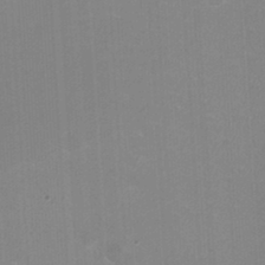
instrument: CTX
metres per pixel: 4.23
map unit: HNhu
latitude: -1.8612
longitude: -1.7449
